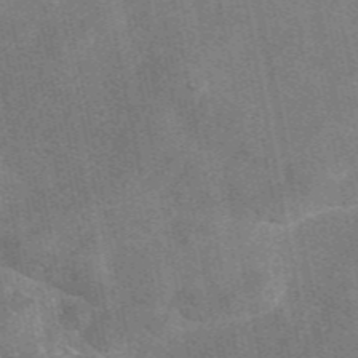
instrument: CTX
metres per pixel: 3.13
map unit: eAb
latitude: 47.8017
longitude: 121.3509
